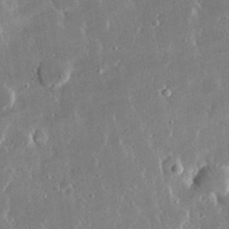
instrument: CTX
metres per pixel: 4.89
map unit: lHvf
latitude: 30.5735
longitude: -93.1781
